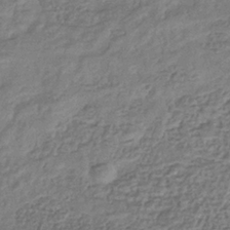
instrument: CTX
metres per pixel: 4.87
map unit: eHb
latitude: -35.1620
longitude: 80.0094
